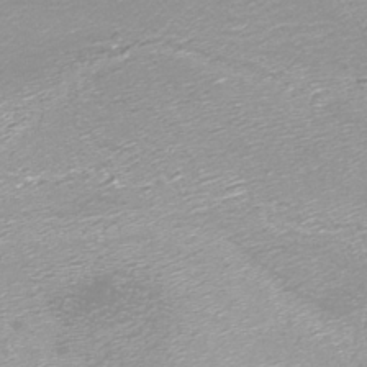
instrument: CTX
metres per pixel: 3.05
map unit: Nhu
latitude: -7.2376
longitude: -91.6883
